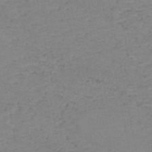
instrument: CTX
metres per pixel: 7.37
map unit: HNb
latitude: -52.2361
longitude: -51.9906
